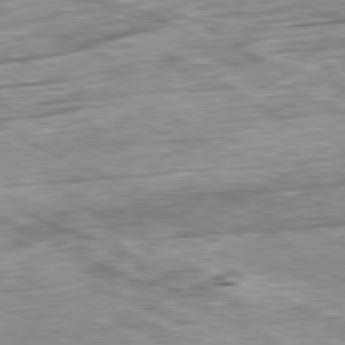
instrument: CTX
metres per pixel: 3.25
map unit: Ap
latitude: -80.9731
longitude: -90.3278
